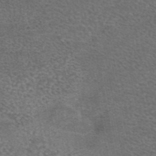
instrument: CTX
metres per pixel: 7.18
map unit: eAb
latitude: 44.9325
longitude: 106.1228
